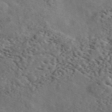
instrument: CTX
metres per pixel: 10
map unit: ANa
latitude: 49.8205
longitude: -80.9325
